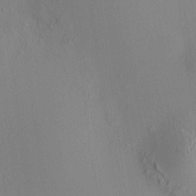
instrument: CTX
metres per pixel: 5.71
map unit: HNhu
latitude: 8.5546
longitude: 14.3684
